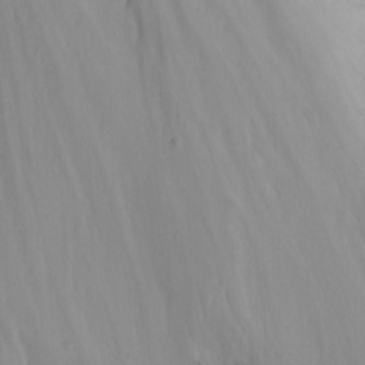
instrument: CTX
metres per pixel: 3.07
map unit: Nhu
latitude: -7.5588
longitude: -68.9136
